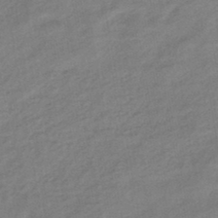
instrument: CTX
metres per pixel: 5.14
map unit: eHb
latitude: -44.4818
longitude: 85.3509
